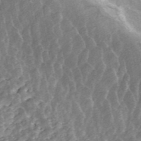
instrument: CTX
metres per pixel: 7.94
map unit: ANa
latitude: 45.4993
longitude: 25.3887
